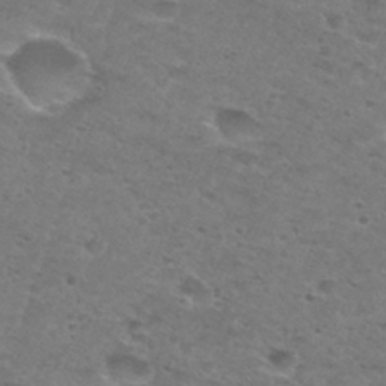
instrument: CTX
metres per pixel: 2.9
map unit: Hto
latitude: 30.3090
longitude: -48.2334
